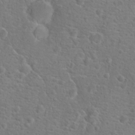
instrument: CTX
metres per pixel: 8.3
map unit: Hto
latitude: 17.6883
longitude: -42.1578
